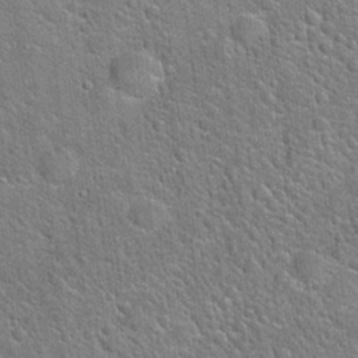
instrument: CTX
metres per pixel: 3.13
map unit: Hto
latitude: 20.5735
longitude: -51.4993
